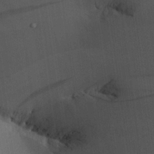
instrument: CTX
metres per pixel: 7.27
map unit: Aa
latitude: 26.7246
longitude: -137.9528
